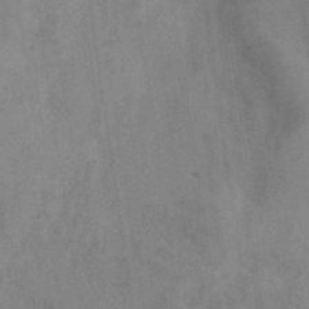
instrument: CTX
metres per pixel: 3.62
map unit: eHh
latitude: 34.1955
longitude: -133.5749
